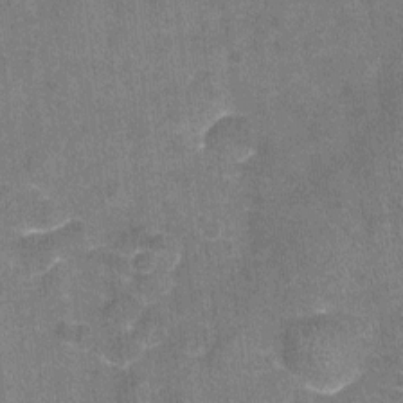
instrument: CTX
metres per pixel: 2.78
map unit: Nhu
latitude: -16.9164
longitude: -56.0255
